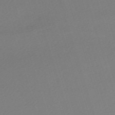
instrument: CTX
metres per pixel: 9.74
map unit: eHh
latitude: -62.3306
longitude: 52.9730
